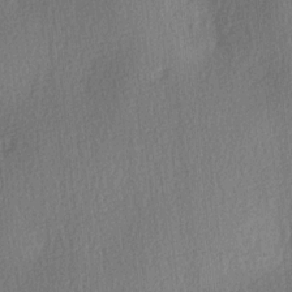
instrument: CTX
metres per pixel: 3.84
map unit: Ave
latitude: 3.3104
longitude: -111.6505
